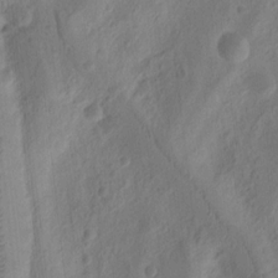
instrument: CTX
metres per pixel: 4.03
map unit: Ht
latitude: 11.0648
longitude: -75.1403
